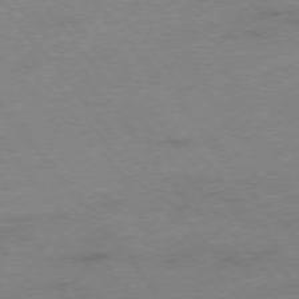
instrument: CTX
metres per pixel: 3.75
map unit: Hpe
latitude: -76.0661
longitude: -12.6680
